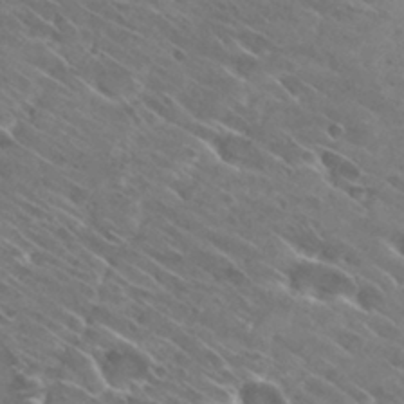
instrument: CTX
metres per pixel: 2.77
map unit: Hto
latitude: 29.3293
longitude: -43.8772
